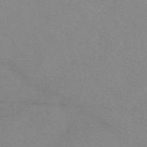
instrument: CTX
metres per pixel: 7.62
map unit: eAb
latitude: 49.4048
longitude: 106.8219
